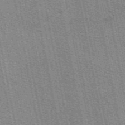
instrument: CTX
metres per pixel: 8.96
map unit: eAb
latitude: 50.7246
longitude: 107.4077
